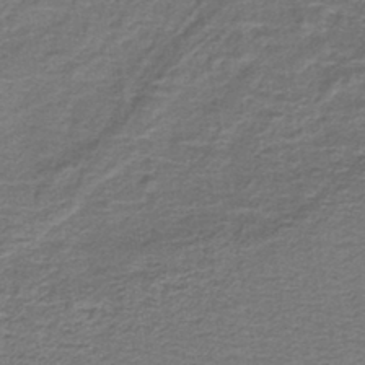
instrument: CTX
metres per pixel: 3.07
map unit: lHb
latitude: -40.4440
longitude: 62.2739
